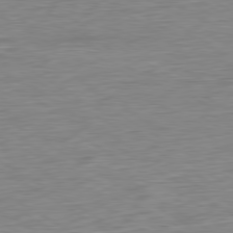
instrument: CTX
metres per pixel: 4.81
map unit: Ap
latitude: -80.5574
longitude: -78.9703
